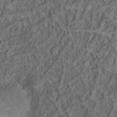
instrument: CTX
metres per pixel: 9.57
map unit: Nhu
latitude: 11.2159
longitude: -27.0459
